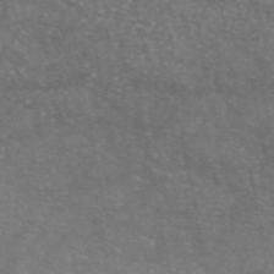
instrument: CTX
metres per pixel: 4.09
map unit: eAb
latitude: 46.2523
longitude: 120.4062
